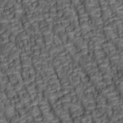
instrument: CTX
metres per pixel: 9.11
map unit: lAa
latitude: 6.4790
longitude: -116.0255
